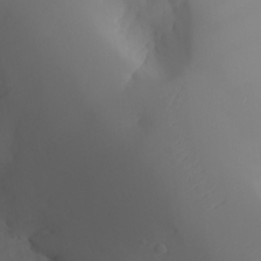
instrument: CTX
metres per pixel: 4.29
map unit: Aa
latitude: 24.4412
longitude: -127.3671
